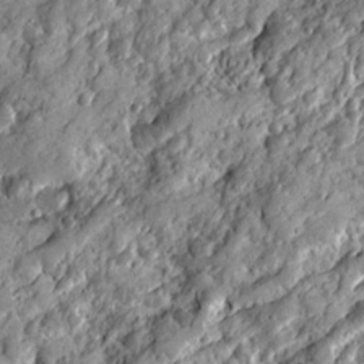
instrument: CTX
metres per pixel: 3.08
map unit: Ave
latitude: 19.7827
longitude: -129.4804
